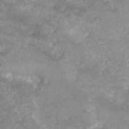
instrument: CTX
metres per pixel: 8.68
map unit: Nhu
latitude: 6.0444
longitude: -18.3656
